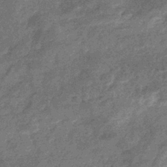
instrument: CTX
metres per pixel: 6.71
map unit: eHb
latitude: -37.5588
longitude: 80.0094
